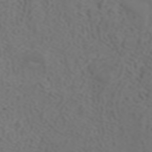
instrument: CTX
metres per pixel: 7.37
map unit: ANa
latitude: 42.1767
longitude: 34.4818
